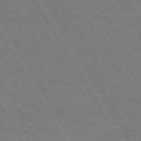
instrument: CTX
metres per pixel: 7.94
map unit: Hpe
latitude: -73.7855
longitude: 3.0108
